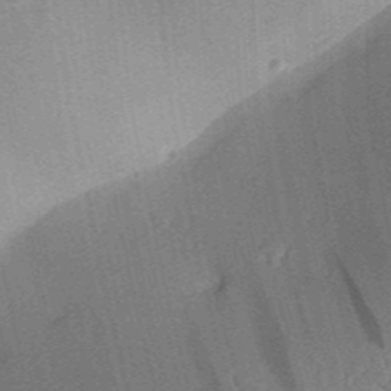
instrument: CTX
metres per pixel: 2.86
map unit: Aa
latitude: 31.1404
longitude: -141.8772
